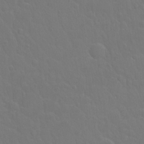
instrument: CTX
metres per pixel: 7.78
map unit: Hto
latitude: -3.1809
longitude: -35.3670
